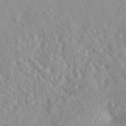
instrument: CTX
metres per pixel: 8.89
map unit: eAb
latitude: 40.3278
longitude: 105.5588
